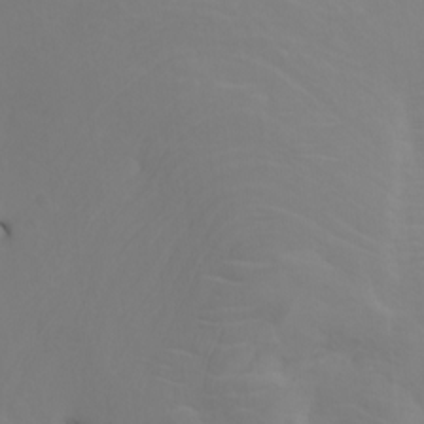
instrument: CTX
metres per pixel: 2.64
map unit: Nhu
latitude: -7.8989
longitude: -68.0255
